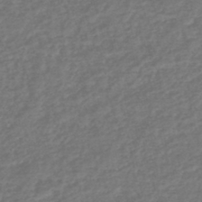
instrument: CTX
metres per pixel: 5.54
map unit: HNhu
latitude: -47.4454
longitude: 96.8030
